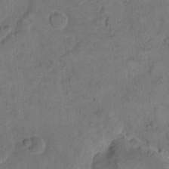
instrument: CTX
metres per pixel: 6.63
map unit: eHh
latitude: 12.1956
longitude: -64.8947
